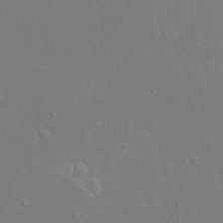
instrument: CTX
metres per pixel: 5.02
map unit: eHh
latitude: 16.8947
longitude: -72.5924
